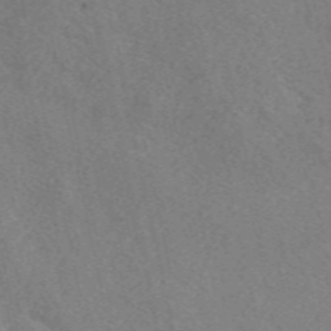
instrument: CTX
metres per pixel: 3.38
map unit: eAb
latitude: 50.3656
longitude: 107.8989
